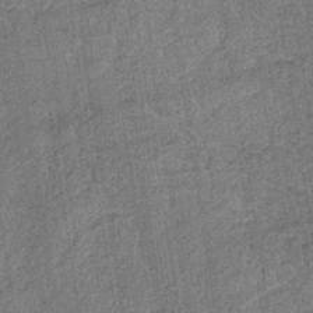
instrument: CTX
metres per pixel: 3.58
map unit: lHb
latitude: -35.9745
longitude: 64.4629
